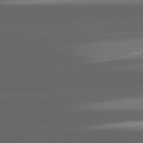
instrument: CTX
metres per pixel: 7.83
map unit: lApd
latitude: 81.2726
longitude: -146.4412
